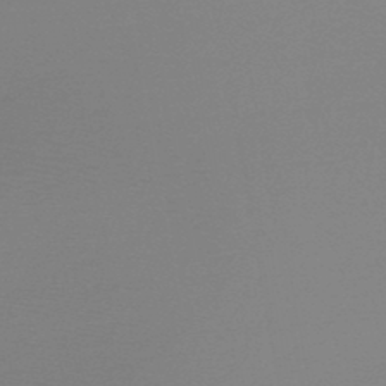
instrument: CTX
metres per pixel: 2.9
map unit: lHb
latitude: -45.1998
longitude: 78.9919
